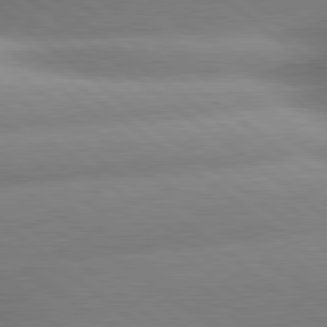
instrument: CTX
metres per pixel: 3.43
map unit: lApd
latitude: 80.3467
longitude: -160.7057
